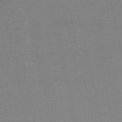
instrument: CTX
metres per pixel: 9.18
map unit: HNb
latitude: -54.1984
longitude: -46.0444
